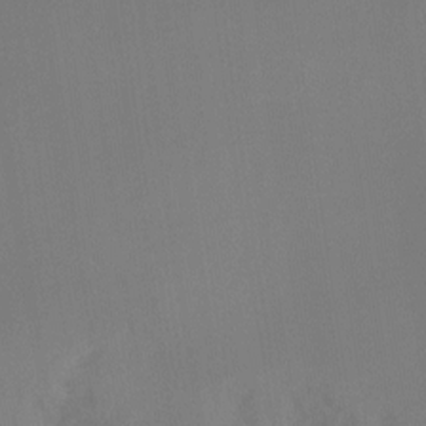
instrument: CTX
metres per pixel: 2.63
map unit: Nhu
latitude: -14.8219
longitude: -52.7246
